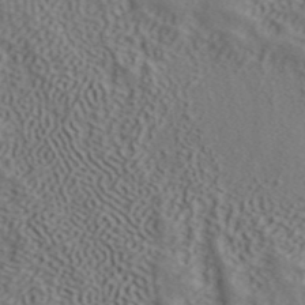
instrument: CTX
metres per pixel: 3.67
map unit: ANa
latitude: 42.3656
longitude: 55.9745
